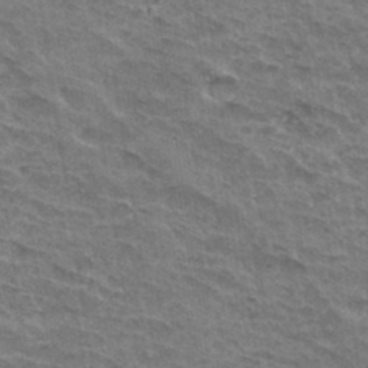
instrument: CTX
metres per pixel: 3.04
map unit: Hto
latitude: 32.6679
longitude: -46.9325
